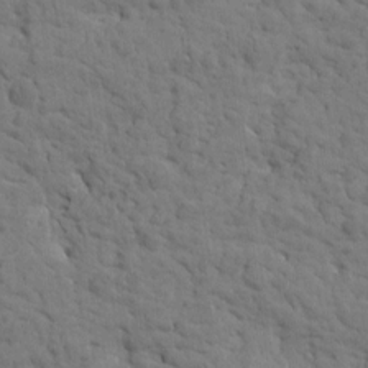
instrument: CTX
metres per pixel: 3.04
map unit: Htu
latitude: -1.2754
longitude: 179.7855
